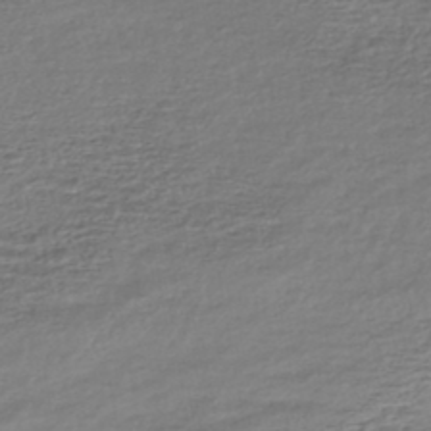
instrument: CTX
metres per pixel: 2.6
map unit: HNhu
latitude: -45.3321
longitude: 101.1998
